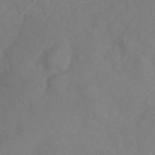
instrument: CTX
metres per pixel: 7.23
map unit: Nhu
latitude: -24.1984
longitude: -57.1403
